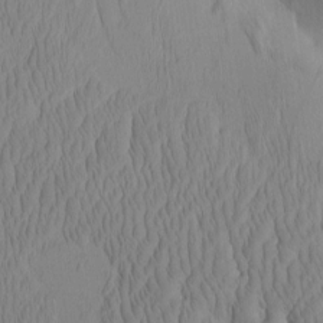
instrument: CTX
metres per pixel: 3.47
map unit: eHh
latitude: -2.6707
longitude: 16.2740
